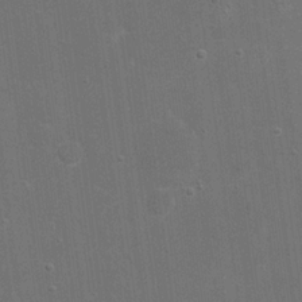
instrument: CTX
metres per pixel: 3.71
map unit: eHh
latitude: 20.5357
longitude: -68.3467
